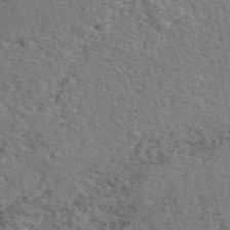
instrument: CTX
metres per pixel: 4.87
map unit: eAb
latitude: 48.6113
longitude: 106.2173
